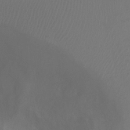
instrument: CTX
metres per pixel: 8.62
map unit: Ht
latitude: -8.0850
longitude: -27.4993
